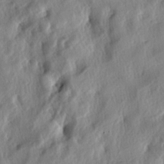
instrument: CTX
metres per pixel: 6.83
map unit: lAa
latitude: -4.8975
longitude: -124.8380
